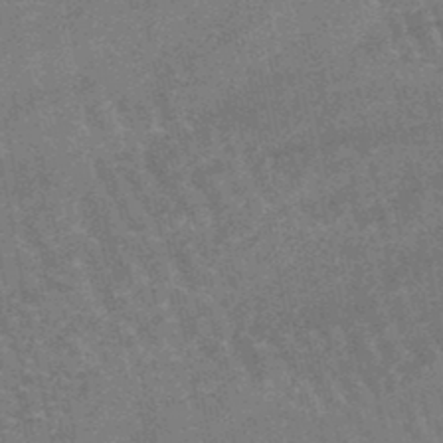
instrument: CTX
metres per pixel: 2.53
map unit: lHb
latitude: -46.7841
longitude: 76.9164
